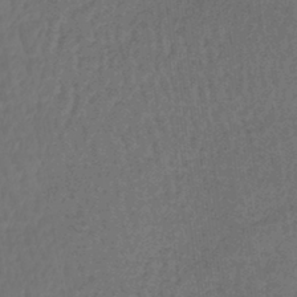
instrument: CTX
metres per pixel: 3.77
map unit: lHb
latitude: -43.5210
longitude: 66.3306
